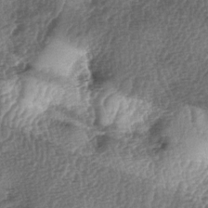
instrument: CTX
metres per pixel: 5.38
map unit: lAa
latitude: -5.1053
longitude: -127.4993
